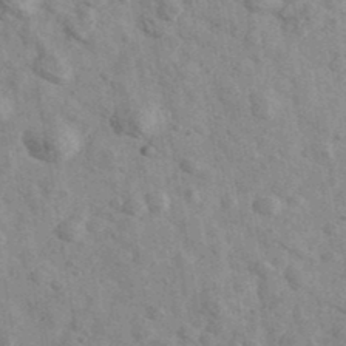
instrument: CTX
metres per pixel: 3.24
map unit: Ave
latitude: 40.4978
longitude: -110.7813
